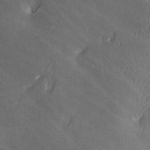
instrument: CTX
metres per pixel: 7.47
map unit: Ave
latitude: -5.9367
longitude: -120.4790
